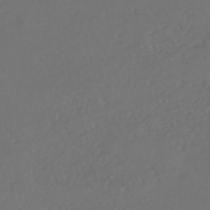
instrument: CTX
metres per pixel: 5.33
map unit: HNhu
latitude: -47.6910
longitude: 97.7100
